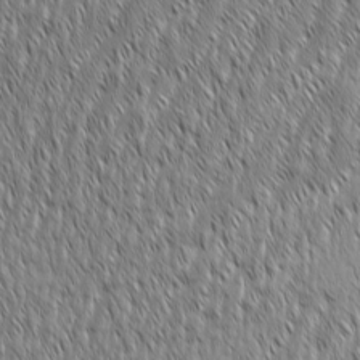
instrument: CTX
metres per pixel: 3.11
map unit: Aa
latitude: 6.9136
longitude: -129.9906
